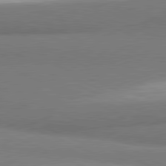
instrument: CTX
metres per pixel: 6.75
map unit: lApd
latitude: 81.4804
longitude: 160.6896
